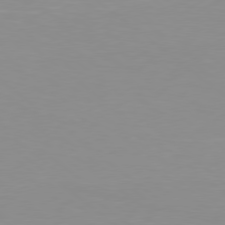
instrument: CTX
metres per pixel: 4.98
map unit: Hpe
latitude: 78.1389
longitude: -142.2145
